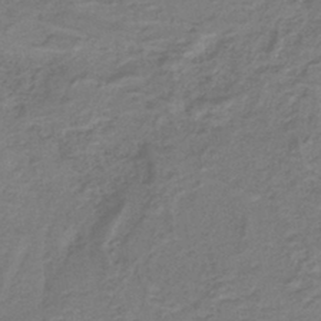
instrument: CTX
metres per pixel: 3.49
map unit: lHb
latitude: -41.4454
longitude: 53.7477
